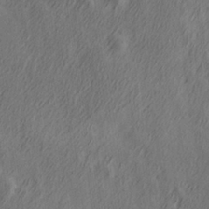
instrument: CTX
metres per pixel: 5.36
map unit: Hve
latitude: 26.1578
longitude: 146.1606
